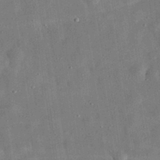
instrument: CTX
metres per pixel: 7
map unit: eHh
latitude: 32.5357
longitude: -74.9703
